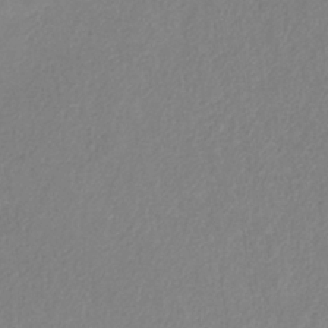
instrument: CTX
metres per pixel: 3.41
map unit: HNb
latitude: -33.2943
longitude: 54.9542
